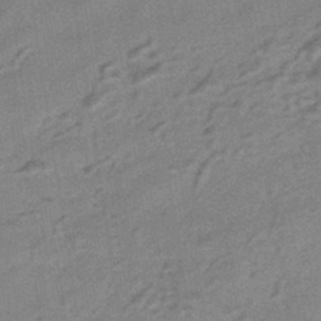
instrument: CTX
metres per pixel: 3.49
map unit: HNhu
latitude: -43.1809
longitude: 90.4818
